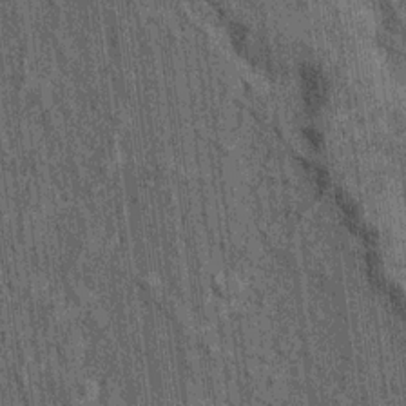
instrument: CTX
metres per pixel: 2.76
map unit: Hto
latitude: 14.6302
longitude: -35.9906
